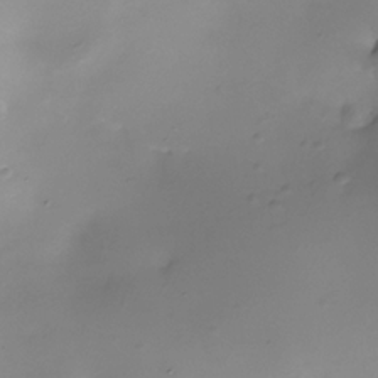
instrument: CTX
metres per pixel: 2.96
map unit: Nhe
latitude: -35.5588
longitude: -117.4993
